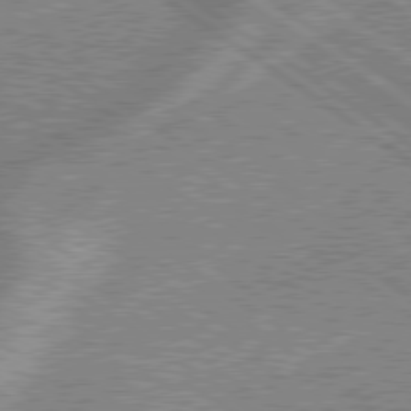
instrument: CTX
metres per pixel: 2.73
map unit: lApd
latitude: 79.0837
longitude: -169.9717
